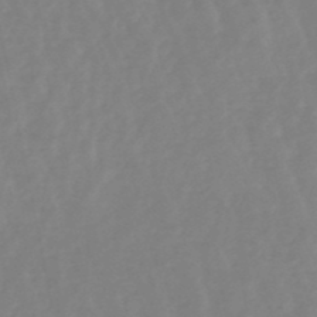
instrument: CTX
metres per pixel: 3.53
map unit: lHb
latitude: -48.8597
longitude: 77.6533
